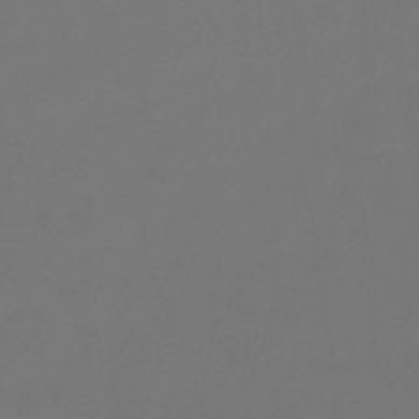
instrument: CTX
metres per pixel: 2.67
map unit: lHb
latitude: -45.5588
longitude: 76.4251
